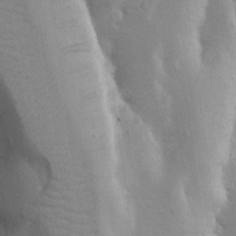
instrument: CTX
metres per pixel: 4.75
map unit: Nhu
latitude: 19.2915
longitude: -73.8584
